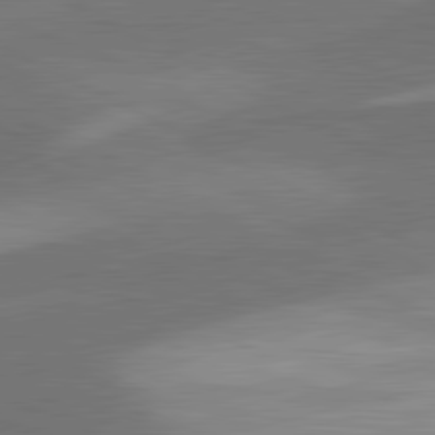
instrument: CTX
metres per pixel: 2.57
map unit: lApd
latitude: 81.4237
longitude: 127.7099
